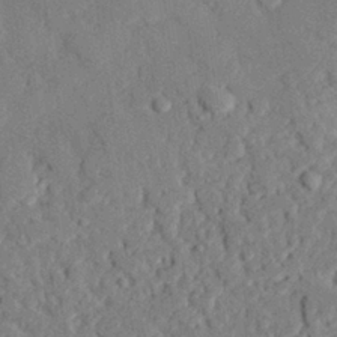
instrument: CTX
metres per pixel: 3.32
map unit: eHh
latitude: 27.6505
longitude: -80.8569
